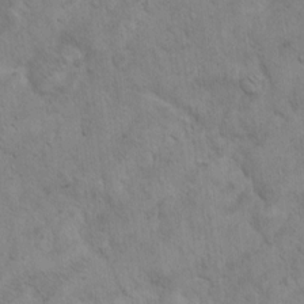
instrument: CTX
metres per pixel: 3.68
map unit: Hto
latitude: 13.0837
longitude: -56.0255
